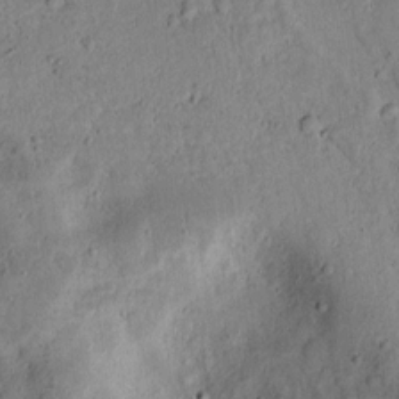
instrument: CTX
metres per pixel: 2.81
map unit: lAvf
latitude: 7.3104
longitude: 169.6910
